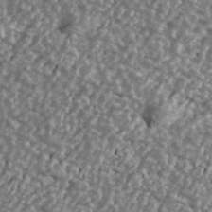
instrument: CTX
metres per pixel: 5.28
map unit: Ave
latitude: 40.4223
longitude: -111.7450
